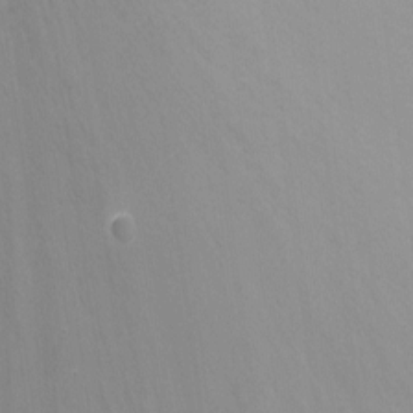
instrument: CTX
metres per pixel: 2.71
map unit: Nhu
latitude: -8.6518
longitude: -50.8380
